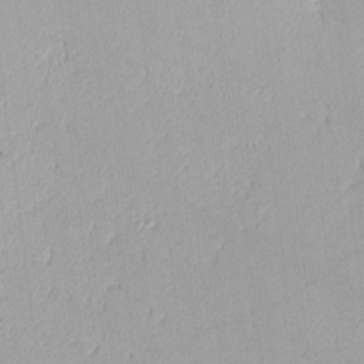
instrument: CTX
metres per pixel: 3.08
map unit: lHvf
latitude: -13.2943
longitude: -102.9702
